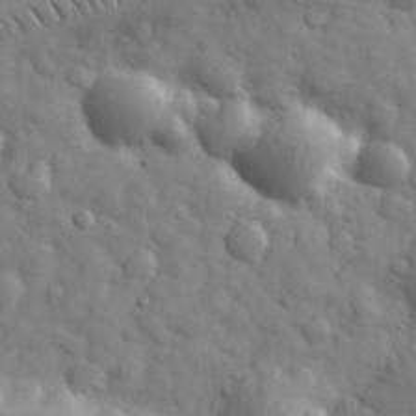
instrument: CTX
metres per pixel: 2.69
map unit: eHh
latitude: 31.9717
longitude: -69.0837
